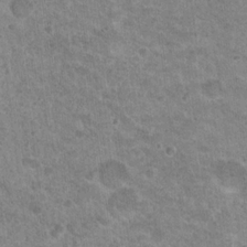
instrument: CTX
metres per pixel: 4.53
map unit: Nhu
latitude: 18.0822
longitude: -31.2726
